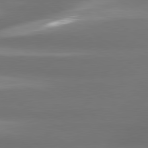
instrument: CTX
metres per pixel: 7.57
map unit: lApd
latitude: 80.3656
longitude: -138.3089
